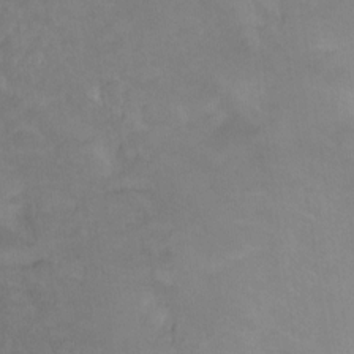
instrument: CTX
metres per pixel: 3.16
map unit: Ht
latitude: -10.4440
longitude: -39.4615
